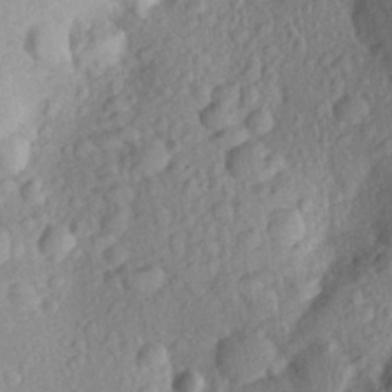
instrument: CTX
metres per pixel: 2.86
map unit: Aa
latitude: 25.7449
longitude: -145.3104
